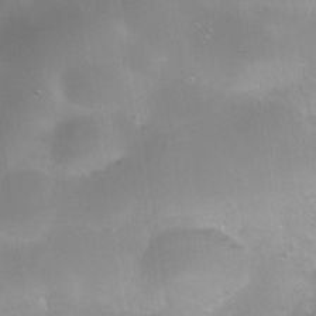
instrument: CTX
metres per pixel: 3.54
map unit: Nhe
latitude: -36.4629
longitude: -118.1011
